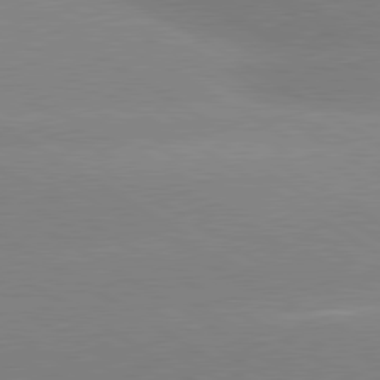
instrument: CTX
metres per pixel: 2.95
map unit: lApd
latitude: 80.2900
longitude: -152.0255
